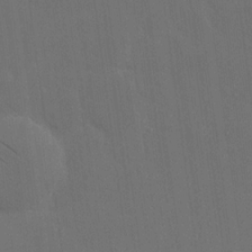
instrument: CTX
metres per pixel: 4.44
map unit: eHh
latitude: 19.0269
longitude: -66.5923
